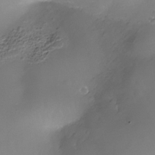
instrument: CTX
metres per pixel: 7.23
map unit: Nhe
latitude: -36.0850
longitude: -130.7436
